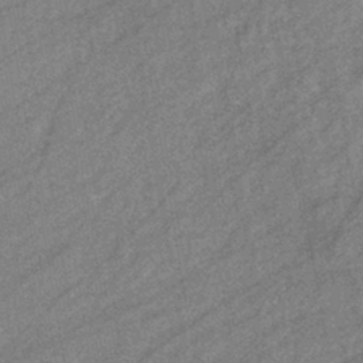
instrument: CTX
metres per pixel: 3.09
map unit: eHb
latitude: -40.4629
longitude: 81.8612
